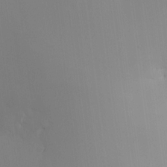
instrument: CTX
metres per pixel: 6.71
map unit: HNhu
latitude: 9.6316
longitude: 15.6722
